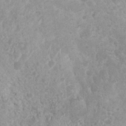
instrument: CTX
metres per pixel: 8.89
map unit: Nhu
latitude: 7.5182
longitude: -21.1025
